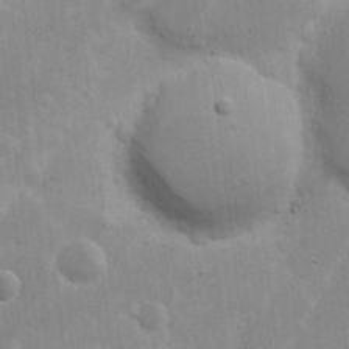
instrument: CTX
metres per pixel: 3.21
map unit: Nhu
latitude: 18.0444
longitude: -73.7450
